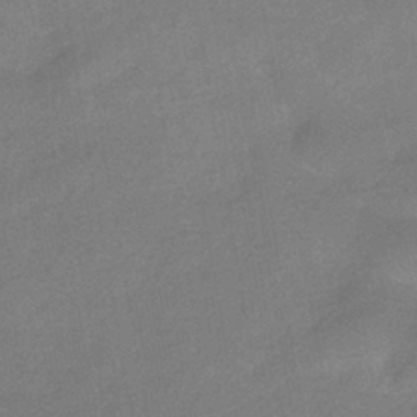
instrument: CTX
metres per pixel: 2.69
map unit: HNhu
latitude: -41.9178
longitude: 92.6329
